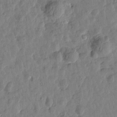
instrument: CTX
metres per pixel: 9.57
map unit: Htu
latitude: 0.8380
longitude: -179.7072
